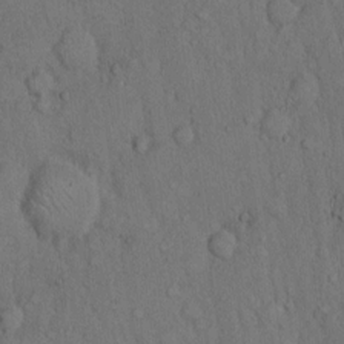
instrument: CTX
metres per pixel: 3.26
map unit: Hto
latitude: 10.3278
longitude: -60.8758
